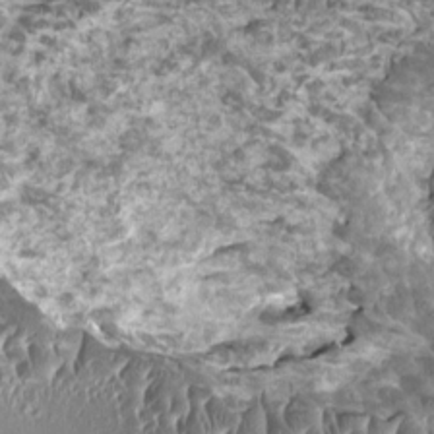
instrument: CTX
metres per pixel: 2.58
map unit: HNhu
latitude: 2.1200
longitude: 6.1606
